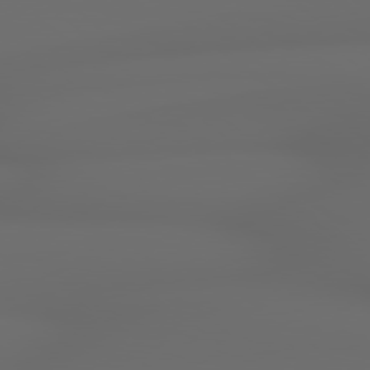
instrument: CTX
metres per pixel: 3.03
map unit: lApd
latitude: 79.0837
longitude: -163.6505
